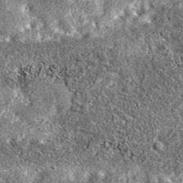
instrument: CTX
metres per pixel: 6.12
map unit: eAb
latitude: 36.7435
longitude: 106.3306
